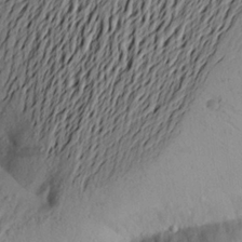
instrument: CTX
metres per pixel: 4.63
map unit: Aa
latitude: 22.4979
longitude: -149.0081
